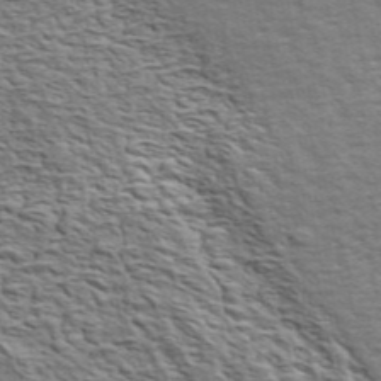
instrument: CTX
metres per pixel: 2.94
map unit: ANa
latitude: 45.9150
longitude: -84.4601
